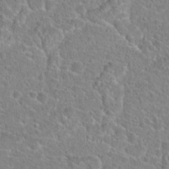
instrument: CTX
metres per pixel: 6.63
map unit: Hto
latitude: 23.1403
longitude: -45.7638
